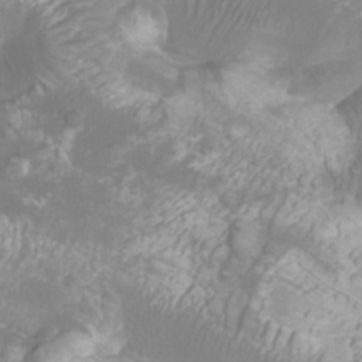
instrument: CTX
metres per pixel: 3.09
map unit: Htu
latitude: -10.5196
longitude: -74.5924
